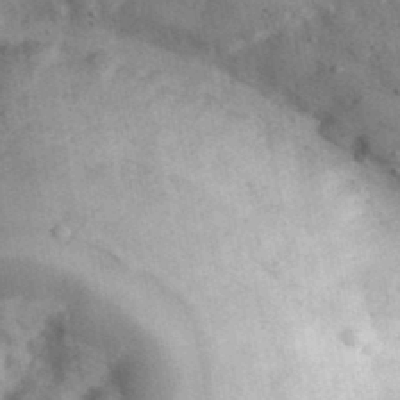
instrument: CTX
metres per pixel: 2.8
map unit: eHh
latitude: 37.8017
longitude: -67.7449
